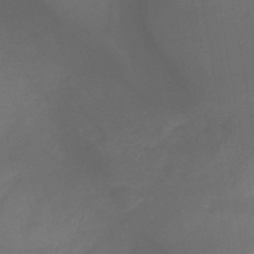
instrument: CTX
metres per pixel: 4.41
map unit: lHb
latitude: -41.1242
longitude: 77.6533
